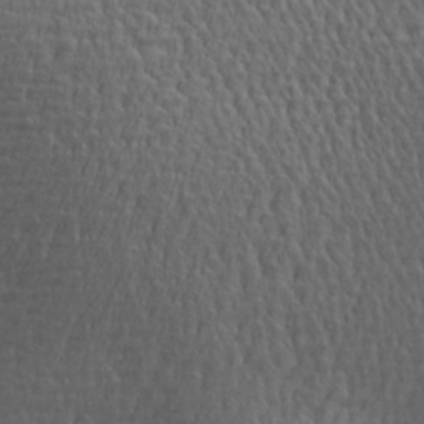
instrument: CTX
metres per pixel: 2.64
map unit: Aa
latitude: 27.2915
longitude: -138.2900
